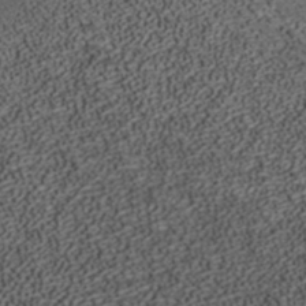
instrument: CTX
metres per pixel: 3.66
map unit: ANa
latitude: 37.3293
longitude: 19.4076
